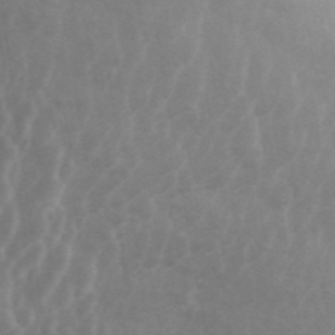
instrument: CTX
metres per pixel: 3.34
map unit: ANa
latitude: 43.3671
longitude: 26.5384
